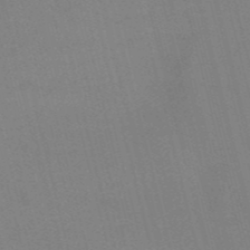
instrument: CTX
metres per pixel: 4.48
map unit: HNb
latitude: -52.8030
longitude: -46.8569
